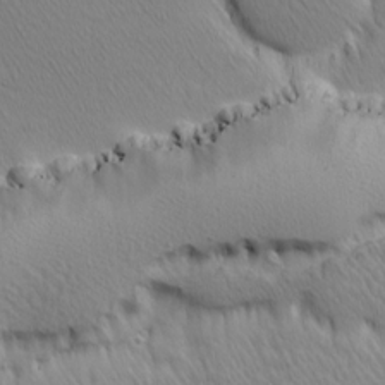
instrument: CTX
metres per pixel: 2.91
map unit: Hve
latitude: 12.1011
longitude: -90.2711
